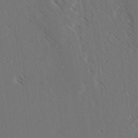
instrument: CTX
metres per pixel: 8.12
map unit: lAvf
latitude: -3.5021
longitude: -113.8583
